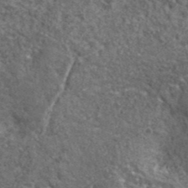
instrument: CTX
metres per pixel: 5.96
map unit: lHvf
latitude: 41.5560
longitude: -89.9528
